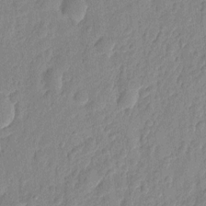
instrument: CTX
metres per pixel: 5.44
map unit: eHh
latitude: 7.5749
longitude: -74.1767
